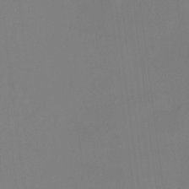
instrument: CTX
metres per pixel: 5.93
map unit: Htu
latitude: -14.7464
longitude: -48.3656
